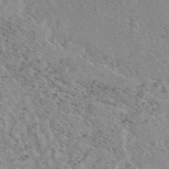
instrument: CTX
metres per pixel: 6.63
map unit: eAb
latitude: 45.6694
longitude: 112.3117
